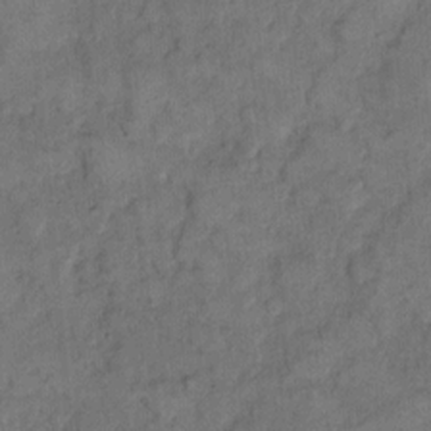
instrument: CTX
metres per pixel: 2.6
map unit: eHh
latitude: 13.3293
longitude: -64.8947
